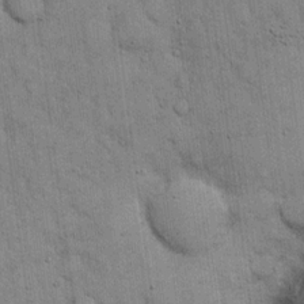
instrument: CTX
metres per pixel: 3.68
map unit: eHh
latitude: 15.7261
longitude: -62.6491
